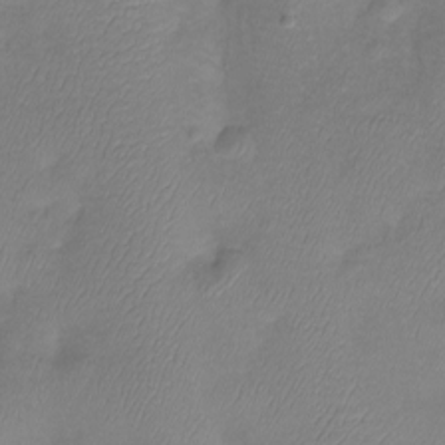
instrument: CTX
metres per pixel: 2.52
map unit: Htu
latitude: -13.7667
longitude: -45.2537
